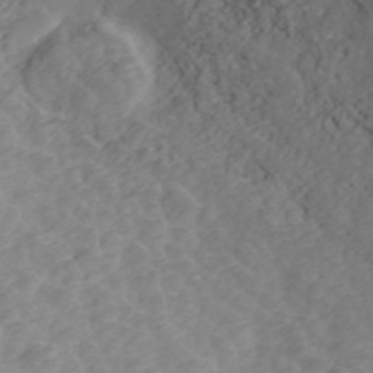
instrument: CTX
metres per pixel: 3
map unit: ANa
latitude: 45.3859
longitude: 22.9542
